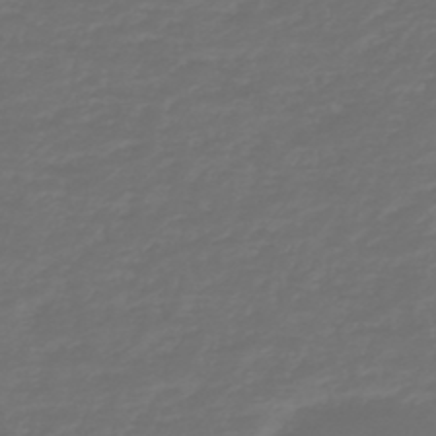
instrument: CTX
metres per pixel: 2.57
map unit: HNb
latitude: -47.6533
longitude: 54.5952
